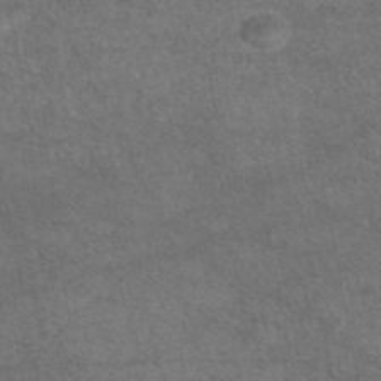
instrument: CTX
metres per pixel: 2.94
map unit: eAb
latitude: 44.5168
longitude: 108.2173
